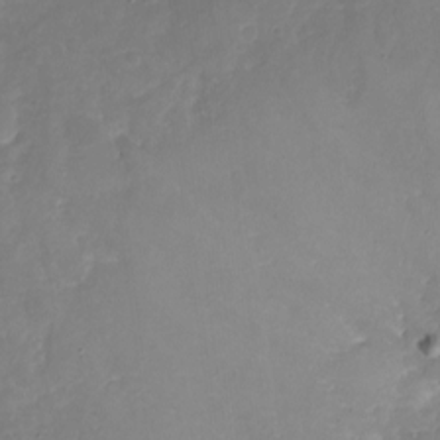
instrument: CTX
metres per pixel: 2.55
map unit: Nhu
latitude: -19.3699
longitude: -57.3103
